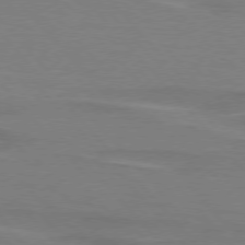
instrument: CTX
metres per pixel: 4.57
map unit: lApd
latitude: 75.9150
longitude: -81.1781
